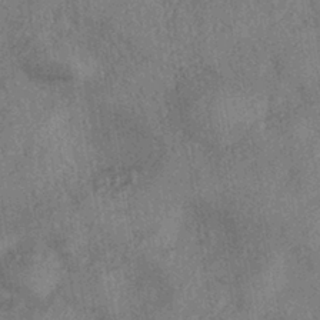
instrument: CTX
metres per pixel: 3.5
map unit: eHh
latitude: -42.1605
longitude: 120.7085
